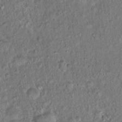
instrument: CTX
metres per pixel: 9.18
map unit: Hto
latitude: 15.7639
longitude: -40.8757
